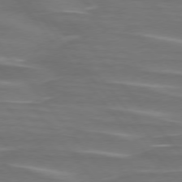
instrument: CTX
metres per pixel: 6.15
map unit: lApd
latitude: 75.4049
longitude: -80.2711
